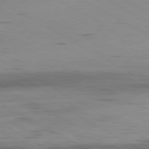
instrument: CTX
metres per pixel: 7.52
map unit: Hpe
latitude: -80.9542
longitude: 13.1242
